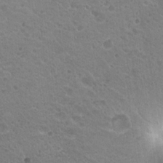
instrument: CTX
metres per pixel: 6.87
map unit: Hto
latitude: 20.1578
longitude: -34.1388
